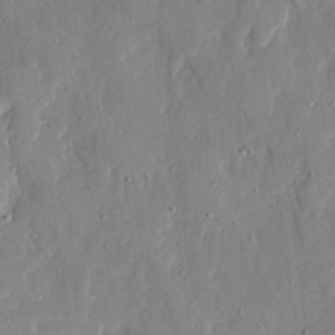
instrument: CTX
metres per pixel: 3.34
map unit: Ave
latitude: 21.6505
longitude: -129.6883
